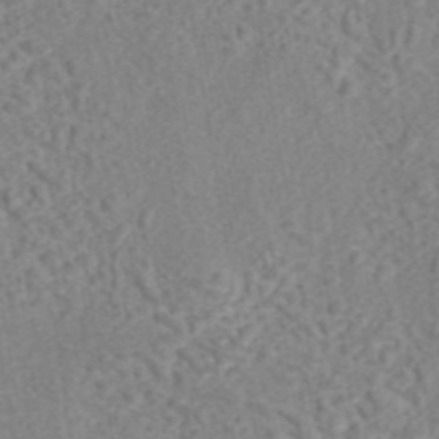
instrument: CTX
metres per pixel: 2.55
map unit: eAb
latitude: 43.3482
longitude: 105.3698
